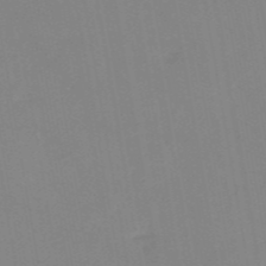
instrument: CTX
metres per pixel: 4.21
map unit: HNb
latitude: -53.6344
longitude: -48.7813
